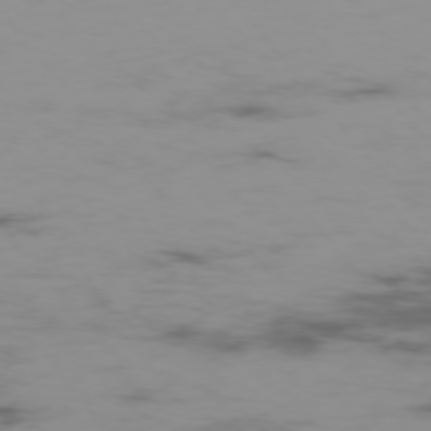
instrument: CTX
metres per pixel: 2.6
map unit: Hpe
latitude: -75.8990
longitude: -19.4237
